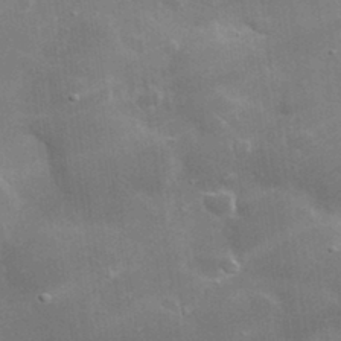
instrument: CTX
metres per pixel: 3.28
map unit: lHvf
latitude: 32.5168
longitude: -92.3656
